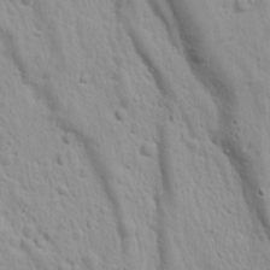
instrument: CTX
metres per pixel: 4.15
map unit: Ave
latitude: 11.2537
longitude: -104.0444
